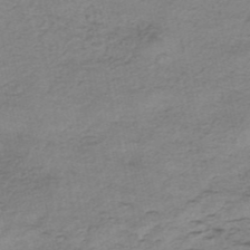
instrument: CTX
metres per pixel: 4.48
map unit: eHh
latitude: -42.8219
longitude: 120.1228
